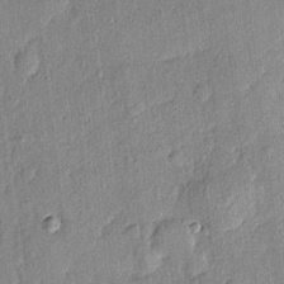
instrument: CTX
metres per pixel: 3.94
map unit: eHh
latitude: 4.1956
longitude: -74.4223
